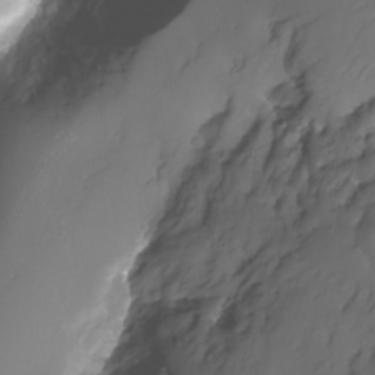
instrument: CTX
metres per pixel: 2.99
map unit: Nhu
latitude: -24.0094
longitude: -71.7261
